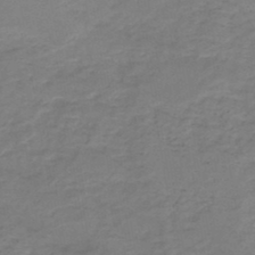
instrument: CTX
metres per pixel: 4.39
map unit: HNb
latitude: -46.9164
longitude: -38.9891
